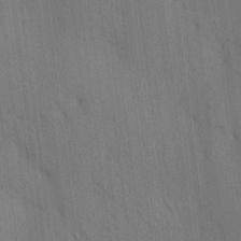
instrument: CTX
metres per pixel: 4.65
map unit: HNhu
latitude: 13.4427
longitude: 9.9556
